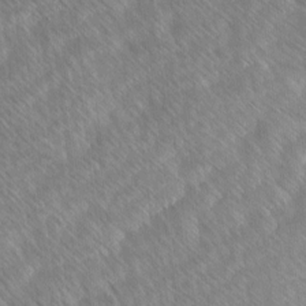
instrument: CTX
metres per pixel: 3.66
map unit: Ave
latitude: 8.6113
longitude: -106.3845
